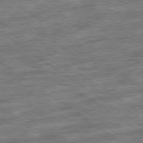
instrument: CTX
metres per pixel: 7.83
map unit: Ap
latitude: -79.2942
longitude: -48.8758
